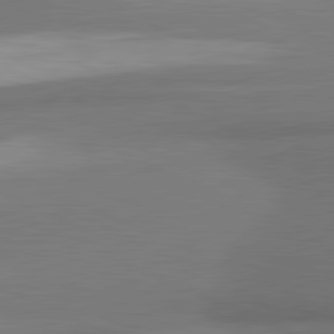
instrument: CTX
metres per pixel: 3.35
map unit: lApd
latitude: 81.4615
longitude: 174.5006
